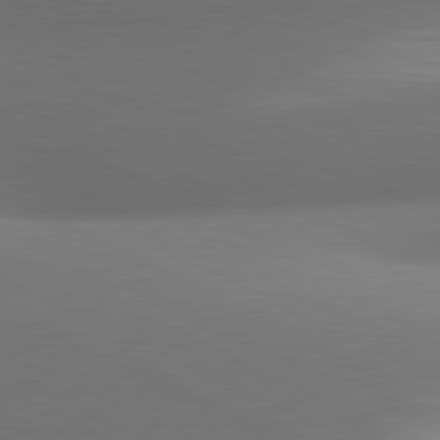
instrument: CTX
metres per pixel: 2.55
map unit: lApd
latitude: 81.1214
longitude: 133.8990
